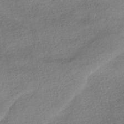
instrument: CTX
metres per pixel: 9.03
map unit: HNhu
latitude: -41.7477
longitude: 96.3306
